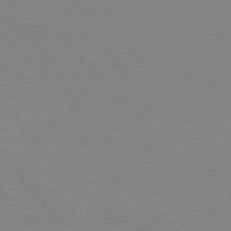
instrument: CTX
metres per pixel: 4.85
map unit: Hpe
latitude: 75.8394
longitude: -146.1578
